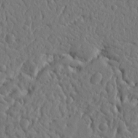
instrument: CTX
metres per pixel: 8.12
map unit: Ht
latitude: 10.5735
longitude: -76.6868
